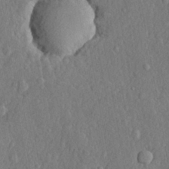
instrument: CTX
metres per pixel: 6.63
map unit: lHvf
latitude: 22.2711
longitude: 143.7855
